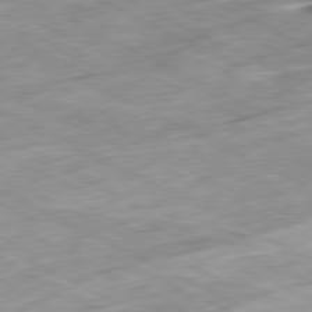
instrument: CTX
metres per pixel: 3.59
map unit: Ap
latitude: -81.2376
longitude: -73.0459
